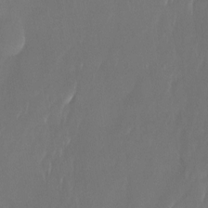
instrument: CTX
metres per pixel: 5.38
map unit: Ht
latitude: -13.7667
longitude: -43.7828
